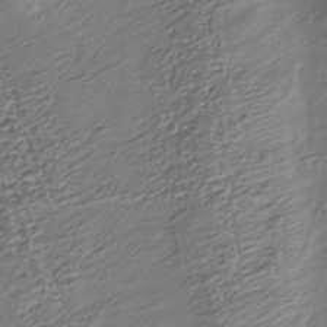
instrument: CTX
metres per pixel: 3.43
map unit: Nhu
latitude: -38.7841
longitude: -81.8394
